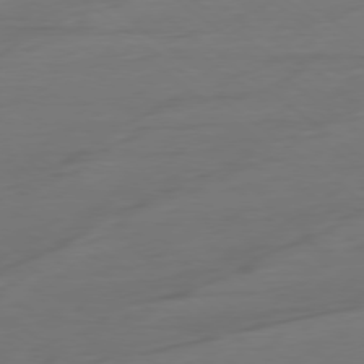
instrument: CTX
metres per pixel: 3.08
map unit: Ap
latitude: -78.5951
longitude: -76.2522
